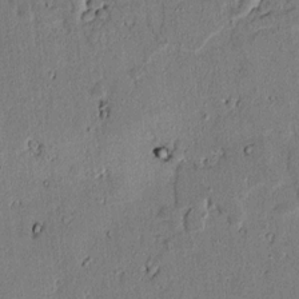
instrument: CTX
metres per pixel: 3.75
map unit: lAvf
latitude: 5.7072
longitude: 168.7274
